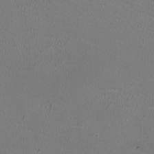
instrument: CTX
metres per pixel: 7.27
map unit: HNhu
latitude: -2.6896
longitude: -2.5734
